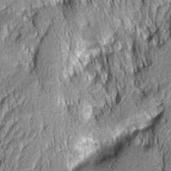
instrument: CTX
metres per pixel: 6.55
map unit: Aa
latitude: 6.3656
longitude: -129.2915
